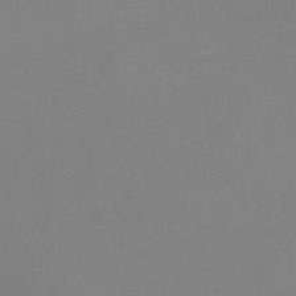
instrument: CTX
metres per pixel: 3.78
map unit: Nhu
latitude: -26.1038
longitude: -57.8583
